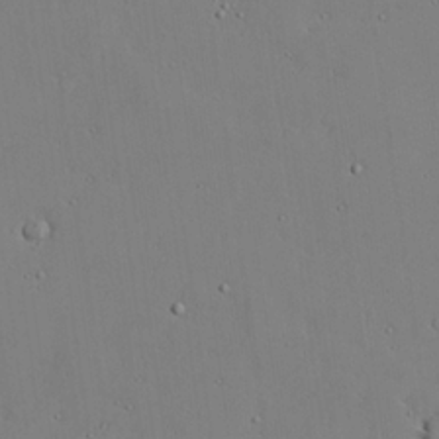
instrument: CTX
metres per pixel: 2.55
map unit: lAvf
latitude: 24.1766
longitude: -110.4790
